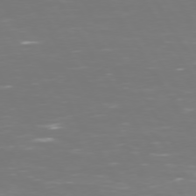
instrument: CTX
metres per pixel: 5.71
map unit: Hpe
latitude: 73.1026
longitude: -126.5546
